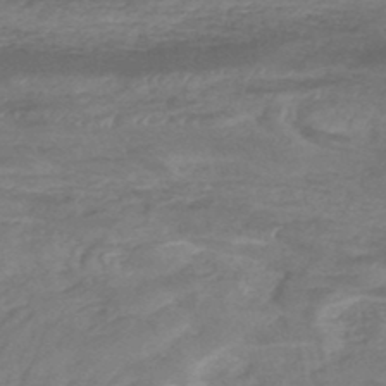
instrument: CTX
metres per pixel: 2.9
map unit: HNhu
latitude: -48.2173
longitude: 28.1984
